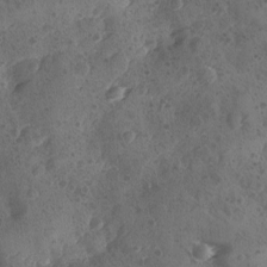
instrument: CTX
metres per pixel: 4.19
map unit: Ave
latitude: -9.3510
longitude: -118.1766
